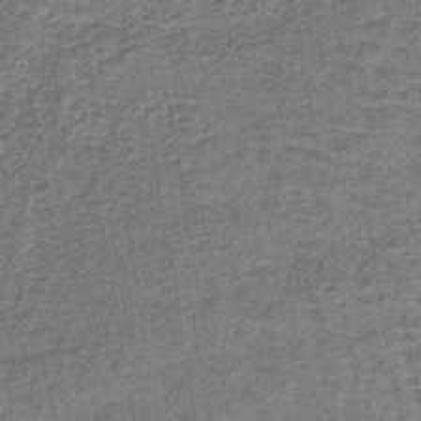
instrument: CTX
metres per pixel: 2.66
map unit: lHb
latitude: -40.6518
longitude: 58.8030
